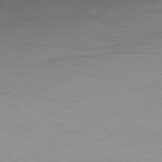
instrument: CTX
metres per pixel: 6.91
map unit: Ap
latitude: -76.5196
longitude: -75.8772
